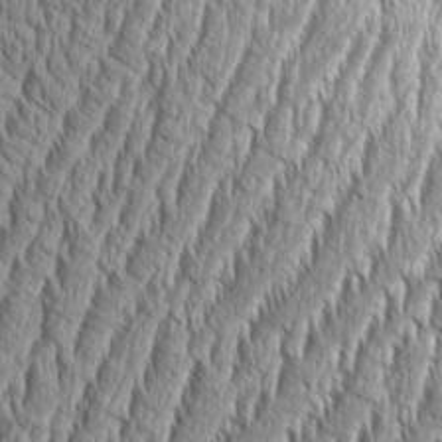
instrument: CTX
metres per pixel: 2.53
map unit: Aa
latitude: 8.9514
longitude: -129.9906
